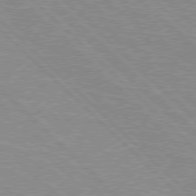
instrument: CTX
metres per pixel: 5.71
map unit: Hpe
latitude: 77.0080
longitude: -152.1200
